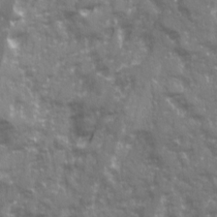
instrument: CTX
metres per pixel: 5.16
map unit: Ave
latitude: 20.9892
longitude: -132.8191
